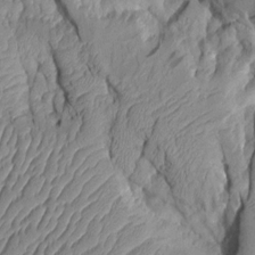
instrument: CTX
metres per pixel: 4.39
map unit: Aa
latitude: 9.2159
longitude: -127.8772
